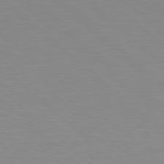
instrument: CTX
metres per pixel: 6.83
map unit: Hpe
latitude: 78.2712
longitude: -176.3089
